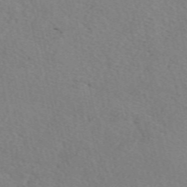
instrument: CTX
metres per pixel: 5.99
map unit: eAb
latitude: 50.5734
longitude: 109.2187
